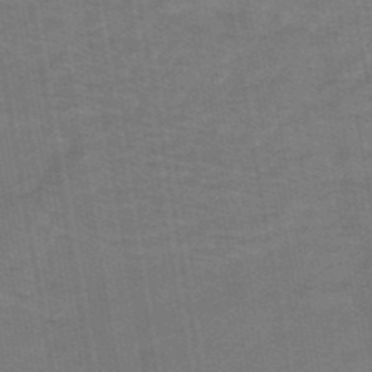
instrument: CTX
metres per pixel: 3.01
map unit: eHb
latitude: -39.6344
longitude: 82.7274
